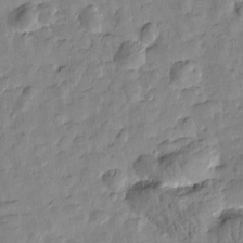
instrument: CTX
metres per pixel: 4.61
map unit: Htu
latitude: -2.6707
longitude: -175.9717
